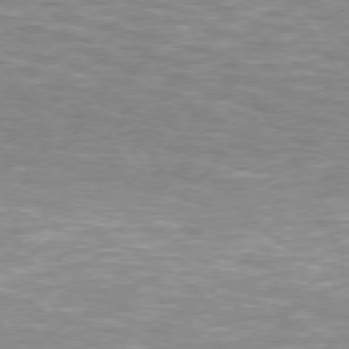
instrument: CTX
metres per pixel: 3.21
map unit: lApd
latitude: 74.3278
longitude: -51.2726
